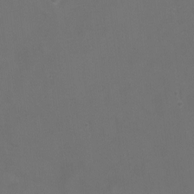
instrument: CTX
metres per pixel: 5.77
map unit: Ht
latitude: 0.9136
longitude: -21.6127
